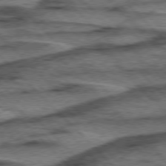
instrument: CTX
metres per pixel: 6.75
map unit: lApd
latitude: 76.5545
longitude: -78.1956
